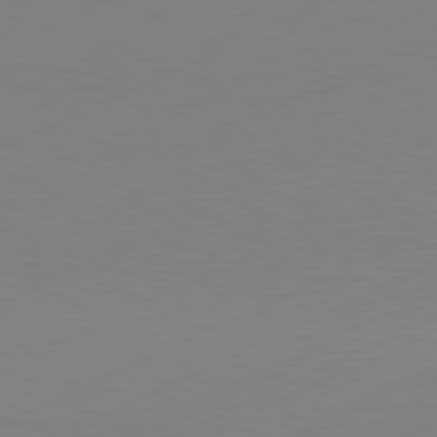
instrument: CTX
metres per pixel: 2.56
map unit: Hpe
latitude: -81.8423
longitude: 12.1228
